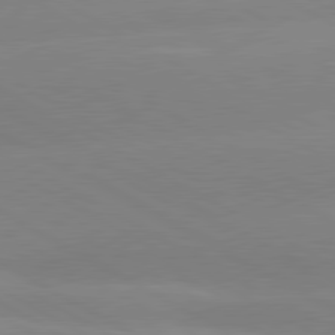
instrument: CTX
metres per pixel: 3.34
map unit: lApd
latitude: 80.5735
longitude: -153.1592
